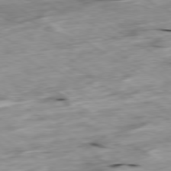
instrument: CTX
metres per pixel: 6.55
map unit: Ap
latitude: -79.8422
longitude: -89.5938
